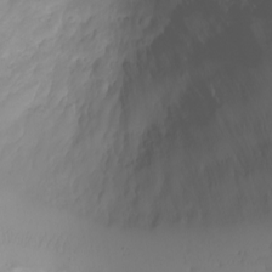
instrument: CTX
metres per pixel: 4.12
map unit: eHh
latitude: -5.5966
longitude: -82.4790
